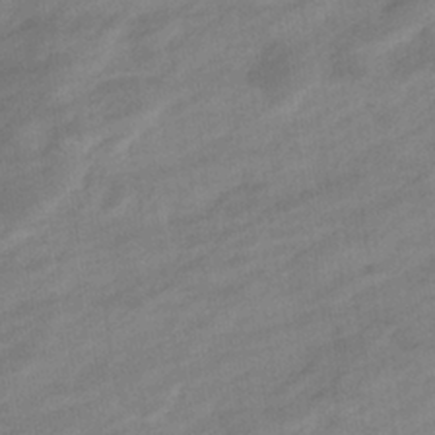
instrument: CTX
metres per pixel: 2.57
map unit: eHb
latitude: -36.9352
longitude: 78.1039
